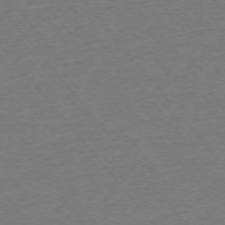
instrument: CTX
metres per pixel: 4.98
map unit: Ap
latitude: -75.4266
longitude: -82.6679
